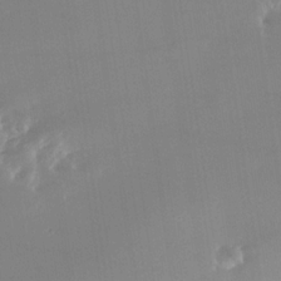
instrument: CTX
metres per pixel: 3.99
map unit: Nhe
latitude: -32.4251
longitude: -116.5357
